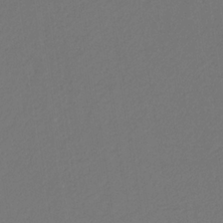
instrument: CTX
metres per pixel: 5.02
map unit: eHb
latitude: -30.6329
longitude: 68.1416
